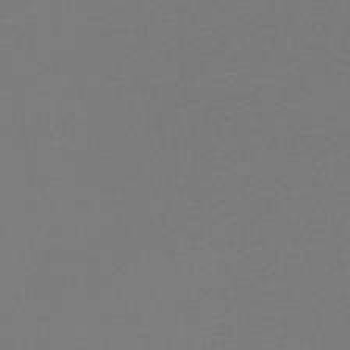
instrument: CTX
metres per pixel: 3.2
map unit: lHb
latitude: -45.5588
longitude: 71.8045
